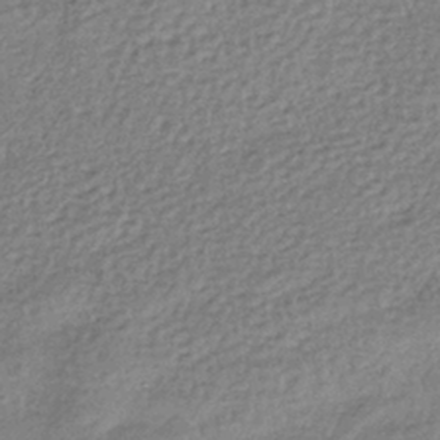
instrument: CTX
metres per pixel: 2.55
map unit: eHb
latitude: -37.7666
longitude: 80.6897
